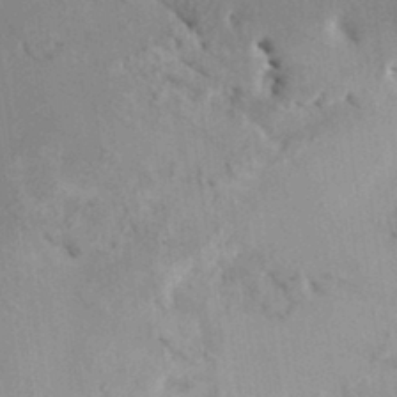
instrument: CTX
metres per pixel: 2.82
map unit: HNhu
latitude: 8.4223
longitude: -1.1592
